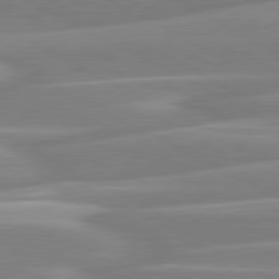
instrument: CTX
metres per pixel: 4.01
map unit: lApd
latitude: 80.6679
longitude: -129.8772
